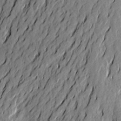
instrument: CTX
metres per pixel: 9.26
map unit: Aa
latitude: 19.9150
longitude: -146.1389
